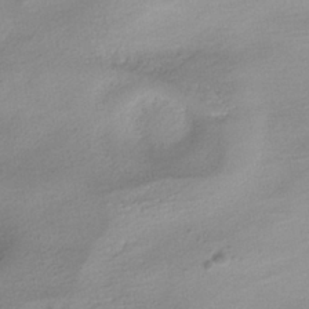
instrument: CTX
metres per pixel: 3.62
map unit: HNhu
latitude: -39.8045
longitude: 95.4832
